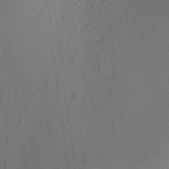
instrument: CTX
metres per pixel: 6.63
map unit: HNhu
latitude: 7.8394
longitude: 13.0675
